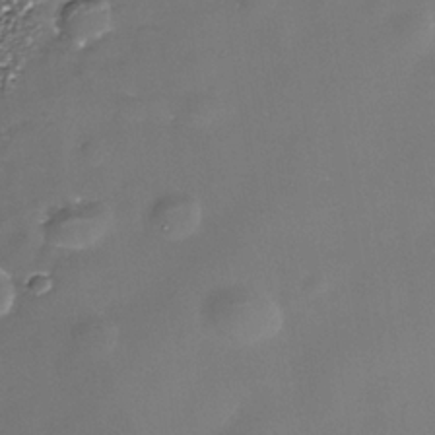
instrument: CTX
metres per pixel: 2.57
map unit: Nhe
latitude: -36.0094
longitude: -87.6316
